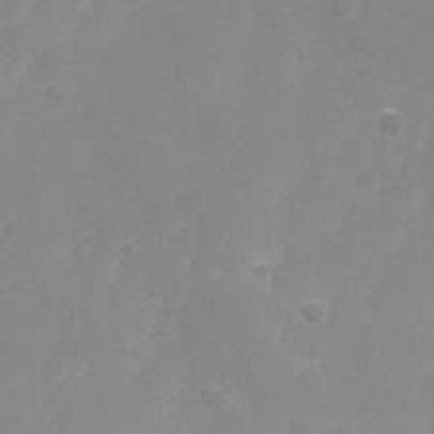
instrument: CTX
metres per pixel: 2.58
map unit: Nhu
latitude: -28.7463
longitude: -66.8002
